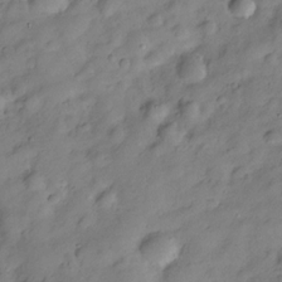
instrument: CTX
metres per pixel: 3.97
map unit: Hve
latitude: -28.8975
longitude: 93.5966
